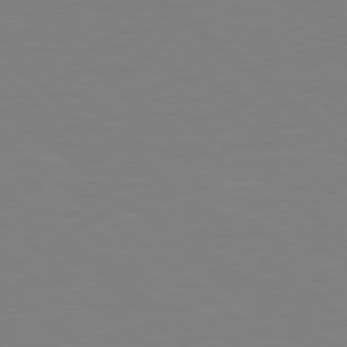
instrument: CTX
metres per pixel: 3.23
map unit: Hpe
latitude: 78.7813
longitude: -165.7072
